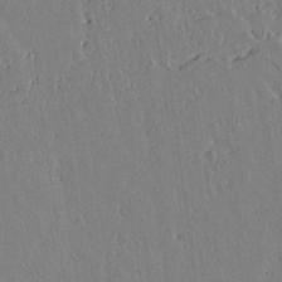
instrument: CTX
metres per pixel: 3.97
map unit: lAvf
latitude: 15.5749
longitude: -125.7827
